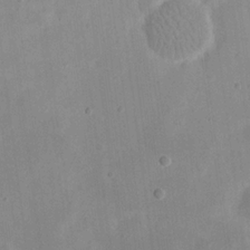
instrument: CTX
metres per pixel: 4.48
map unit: eHh
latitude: 19.7827
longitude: -70.6679
